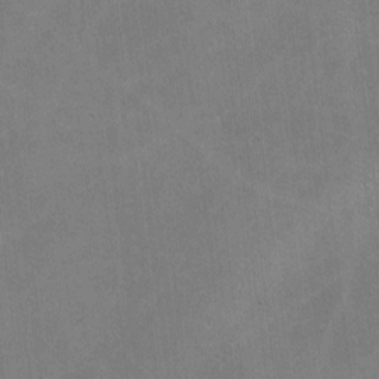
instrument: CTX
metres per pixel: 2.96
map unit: lHvf
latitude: -8.9164
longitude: -100.9514
